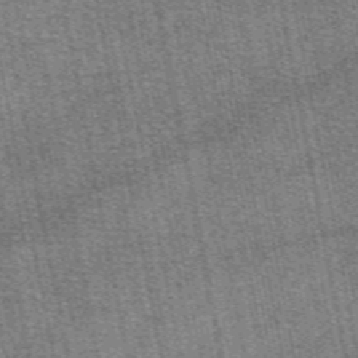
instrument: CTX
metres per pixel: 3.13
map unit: eAb
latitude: 48.0444
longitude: 105.3131
